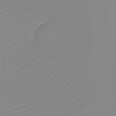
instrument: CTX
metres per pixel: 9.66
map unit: eHh
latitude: -5.9745
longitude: -86.9891
